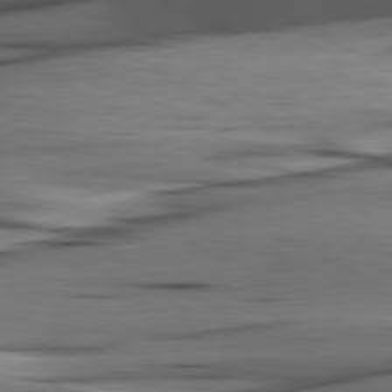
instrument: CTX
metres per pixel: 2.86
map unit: lApd
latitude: 80.8380
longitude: -122.4034
